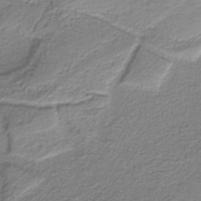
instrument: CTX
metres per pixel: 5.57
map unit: eAb
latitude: -37.4265
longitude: 52.6896
